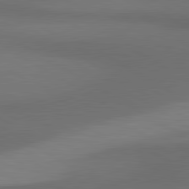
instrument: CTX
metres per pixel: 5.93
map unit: lApd
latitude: 81.0080
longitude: 160.1417
